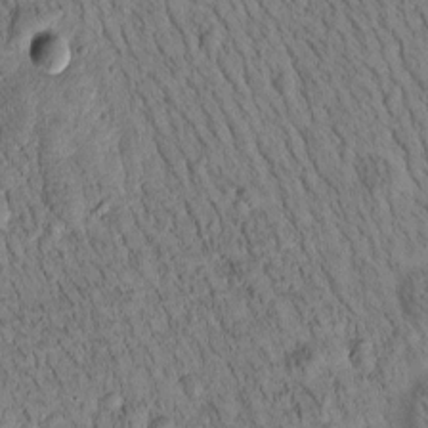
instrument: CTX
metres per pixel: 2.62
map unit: Htu
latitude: -3.8044
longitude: 172.4062
